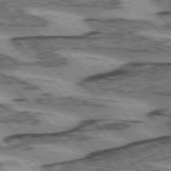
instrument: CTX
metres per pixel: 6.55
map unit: lApd
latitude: 75.0270
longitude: -78.3845
